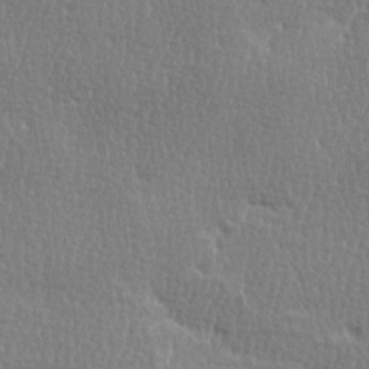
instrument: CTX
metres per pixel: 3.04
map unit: Ave
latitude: -0.2173
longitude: -114.8191
